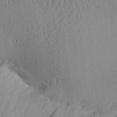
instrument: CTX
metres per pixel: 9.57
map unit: Aa
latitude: 26.7813
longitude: -134.6868
